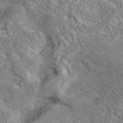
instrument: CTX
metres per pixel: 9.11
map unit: eAb
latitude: 39.2726
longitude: 113.5399
